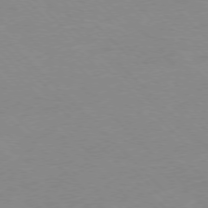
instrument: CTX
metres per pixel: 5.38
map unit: Ap
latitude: -77.5966
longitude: -87.3859
